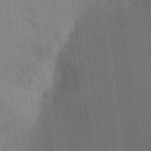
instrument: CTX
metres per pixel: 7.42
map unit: Ht
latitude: -2.6707
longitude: -28.1578
